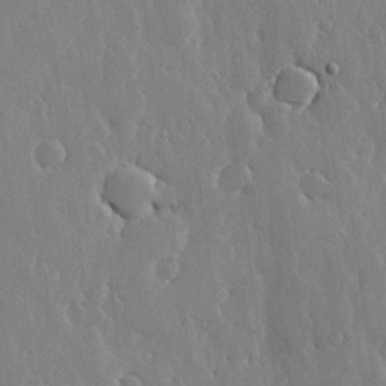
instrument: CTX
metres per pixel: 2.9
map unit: lHvf
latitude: 18.5545
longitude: -115.9528
